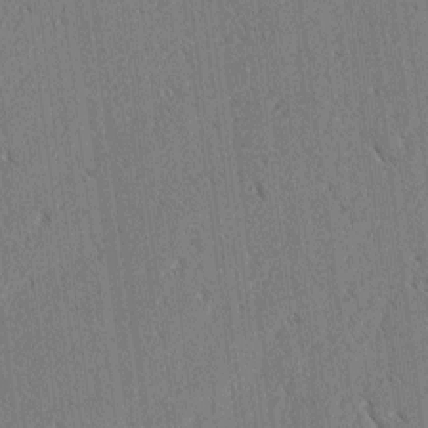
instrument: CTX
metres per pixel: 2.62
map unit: lAvf
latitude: 3.6127
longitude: -106.2711
